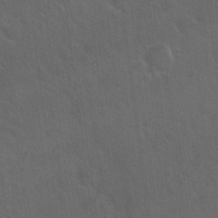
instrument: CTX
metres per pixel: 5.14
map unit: Hto
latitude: 19.7071
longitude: -54.0255
